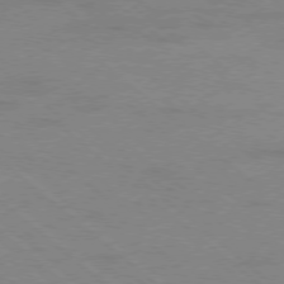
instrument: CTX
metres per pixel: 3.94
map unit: Ap
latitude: -78.6518
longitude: -55.4993
